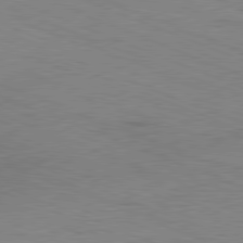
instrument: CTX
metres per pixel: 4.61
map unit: Ap
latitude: -81.8423
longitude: -70.1011
